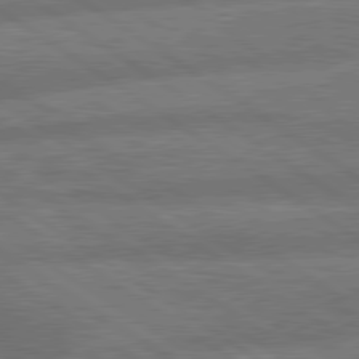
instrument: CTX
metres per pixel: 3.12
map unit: lApd
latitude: 79.9150
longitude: -164.2711
